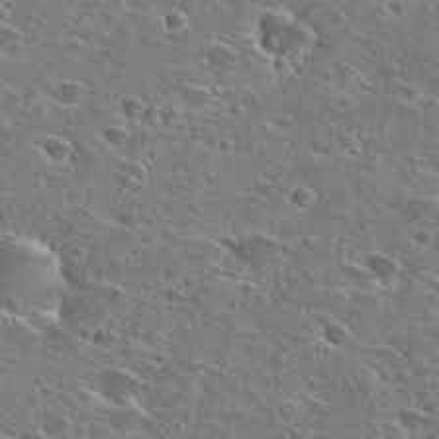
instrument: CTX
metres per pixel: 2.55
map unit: Hto
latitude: 26.6869
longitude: -47.0081
